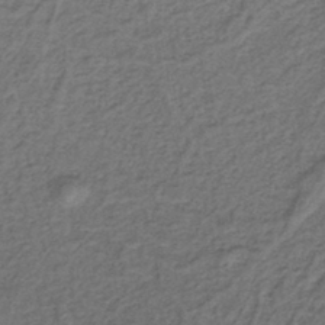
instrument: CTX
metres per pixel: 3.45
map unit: lHb
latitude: -41.1431
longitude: 62.5762
